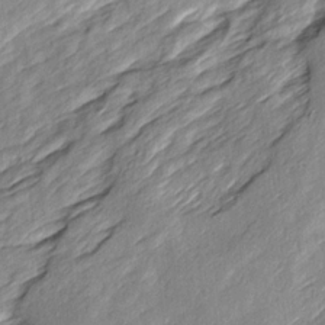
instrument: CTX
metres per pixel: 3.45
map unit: Ave
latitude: 15.6316
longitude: -137.1970
